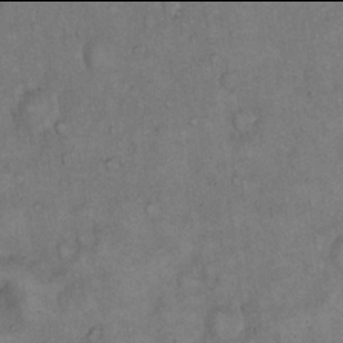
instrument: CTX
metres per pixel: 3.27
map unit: eHh
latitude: 17.9906
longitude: -62.4790
